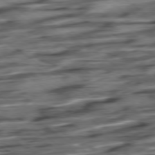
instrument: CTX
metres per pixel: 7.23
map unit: Hpe
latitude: -79.0864
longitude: -17.7450
